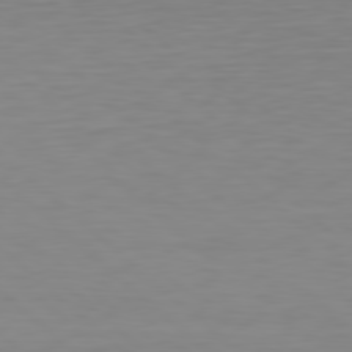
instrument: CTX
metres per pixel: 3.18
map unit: Hpe
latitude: 78.4979
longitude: -168.5357
